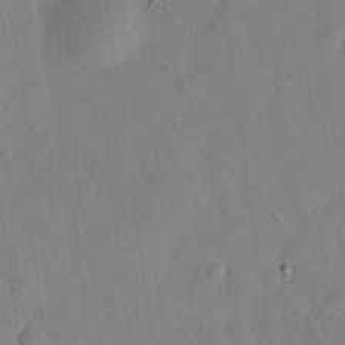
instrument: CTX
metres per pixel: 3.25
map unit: eHh
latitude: 26.8947
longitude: -76.1389
